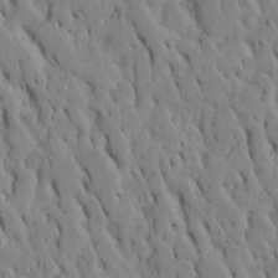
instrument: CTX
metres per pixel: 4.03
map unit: Htu
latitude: -7.5966
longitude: 145.0864
